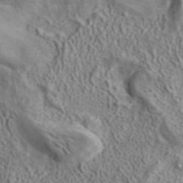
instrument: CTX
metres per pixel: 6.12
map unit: ANa
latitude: 41.0836
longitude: 14.9731
